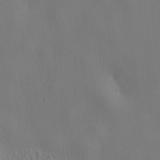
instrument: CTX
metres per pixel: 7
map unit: lHvf
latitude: 22.6490
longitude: 141.8989
